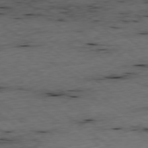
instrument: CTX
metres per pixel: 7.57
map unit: Ap
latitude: -78.7652
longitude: -90.4034
